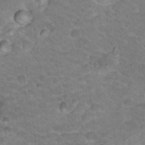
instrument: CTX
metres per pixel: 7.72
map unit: Hto
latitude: 18.1955
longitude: -35.5749
